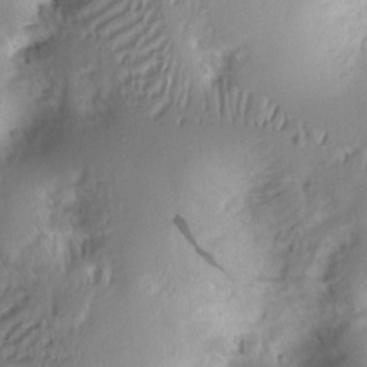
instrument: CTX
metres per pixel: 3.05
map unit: Ht
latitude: 7.9150
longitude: -75.5182
